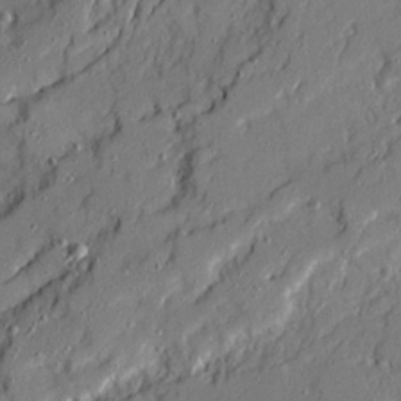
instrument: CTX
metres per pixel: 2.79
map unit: Ave
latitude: 20.6680
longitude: -129.1025
